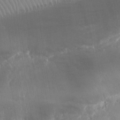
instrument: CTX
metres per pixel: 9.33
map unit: Nhu
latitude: 25.0647
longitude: -60.8191
